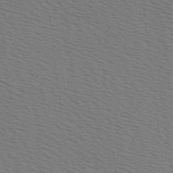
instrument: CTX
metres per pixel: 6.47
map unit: Hve
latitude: 2.6679
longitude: -125.5749
